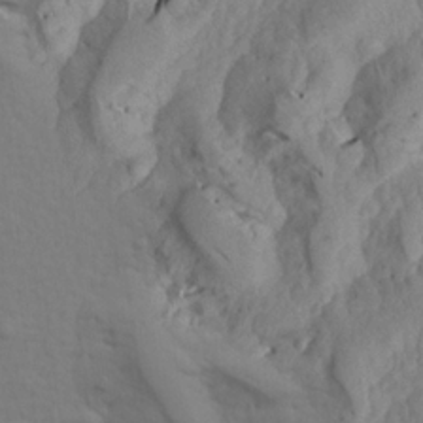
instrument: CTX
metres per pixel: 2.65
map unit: Aa
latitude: 18.3278
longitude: -144.8002
